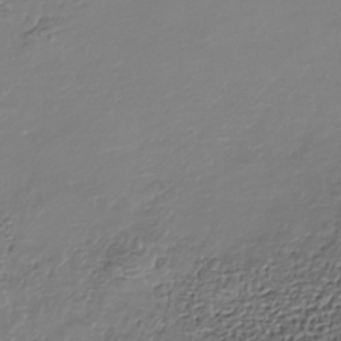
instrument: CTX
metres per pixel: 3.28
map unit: Nhe
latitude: -38.1606
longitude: -89.2726
